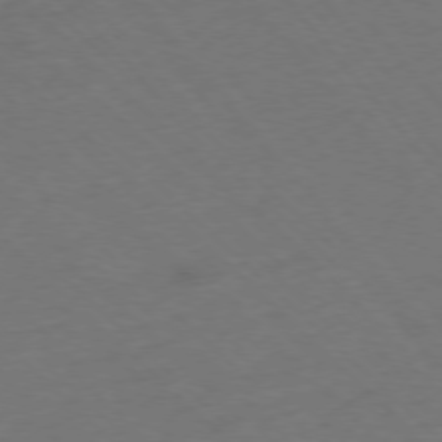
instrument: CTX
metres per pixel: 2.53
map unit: Ap
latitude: -77.0675
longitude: -64.3656
